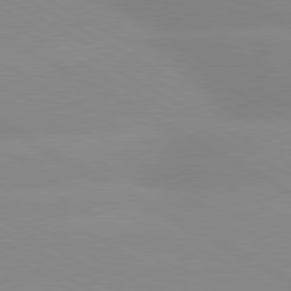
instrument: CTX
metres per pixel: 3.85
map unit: lApd
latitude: 80.2900
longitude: -147.0648
